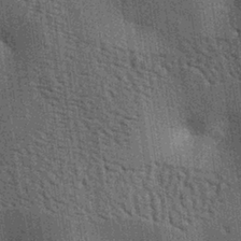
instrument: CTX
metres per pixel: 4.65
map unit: lAa
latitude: -7.7100
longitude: -124.6491
